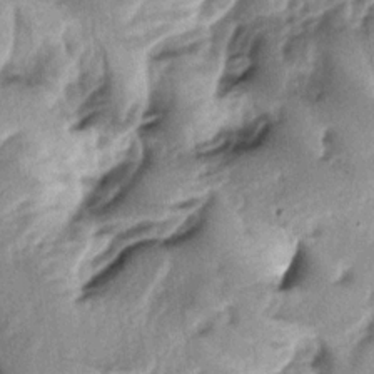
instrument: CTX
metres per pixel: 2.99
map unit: lAa
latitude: -4.6329
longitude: -125.2537
